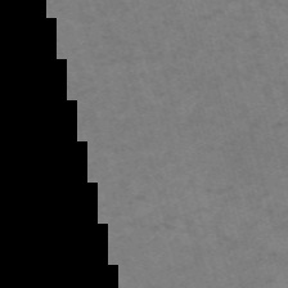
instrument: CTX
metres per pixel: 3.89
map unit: Nve
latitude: -59.5399
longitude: 56.9164
